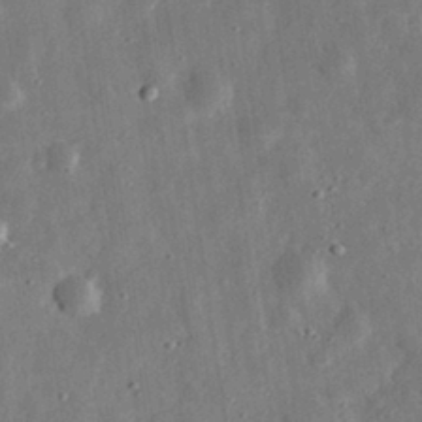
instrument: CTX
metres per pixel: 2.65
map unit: eHh
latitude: 31.8206
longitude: -77.1592
